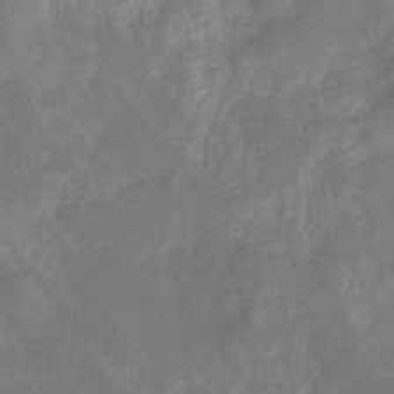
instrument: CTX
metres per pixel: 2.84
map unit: eHb
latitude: -33.2943
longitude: 73.6722
